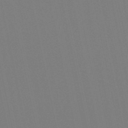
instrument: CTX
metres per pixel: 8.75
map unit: lHb
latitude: -49.5588
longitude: 75.2754
